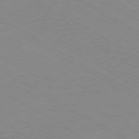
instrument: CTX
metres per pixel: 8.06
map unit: Hpe
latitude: -80.1606
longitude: 21.2754
